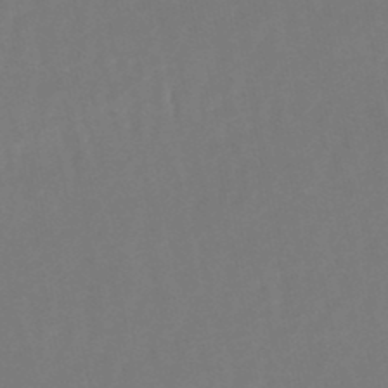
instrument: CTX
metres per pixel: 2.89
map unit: lHb
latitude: -47.1998
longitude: 75.1620
